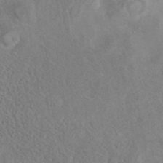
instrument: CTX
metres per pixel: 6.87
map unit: eAb
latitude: 41.2348
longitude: 104.2928
